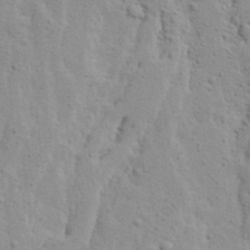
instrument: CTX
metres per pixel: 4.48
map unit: Ave
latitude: 13.6694
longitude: -132.7624
